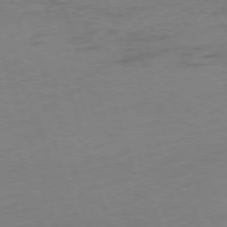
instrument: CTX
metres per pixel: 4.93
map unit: Ap
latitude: -75.3888
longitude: -73.7072
